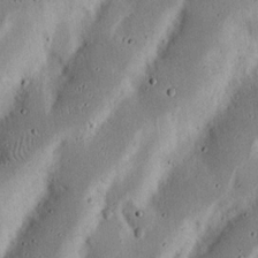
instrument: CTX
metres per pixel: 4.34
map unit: Nhu
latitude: 18.2711
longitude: -74.7435
